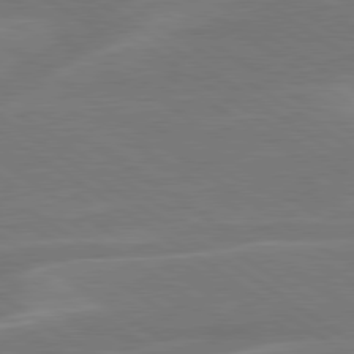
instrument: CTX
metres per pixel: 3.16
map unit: lApd
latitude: 79.6316
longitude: -125.2914
